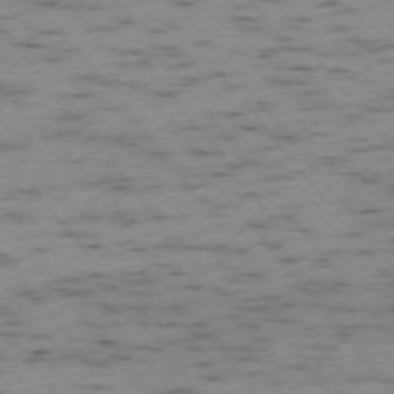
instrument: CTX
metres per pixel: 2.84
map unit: Ap
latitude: -73.8233
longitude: -73.3671
